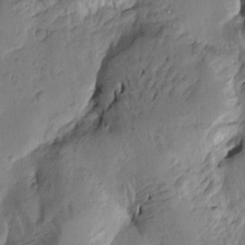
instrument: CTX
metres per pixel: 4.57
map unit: Htu
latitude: -3.5966
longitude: -176.6679
